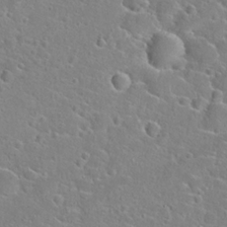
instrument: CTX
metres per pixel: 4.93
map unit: Hto
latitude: 22.7813
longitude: -45.0080
